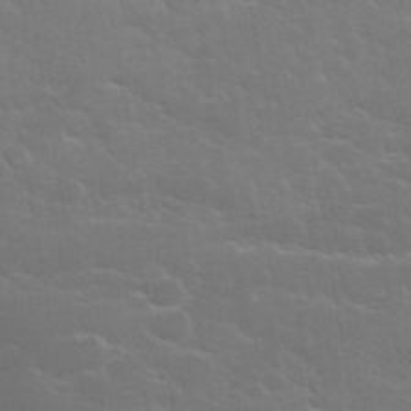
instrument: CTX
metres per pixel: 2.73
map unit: eHh
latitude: 36.1956
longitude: -66.4979
